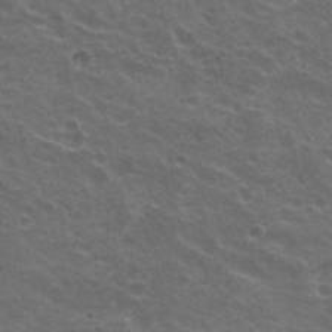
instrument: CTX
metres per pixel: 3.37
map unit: Hto
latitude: 20.2145
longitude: -32.0633
